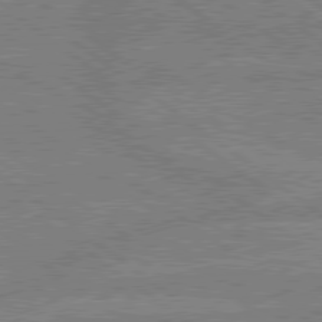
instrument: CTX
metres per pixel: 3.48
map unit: lApd
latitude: 79.4049
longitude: -160.5923
